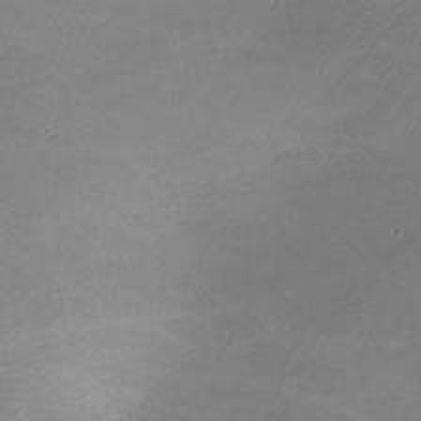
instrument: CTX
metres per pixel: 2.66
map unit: lHvf
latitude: -11.0675
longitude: -103.1025
